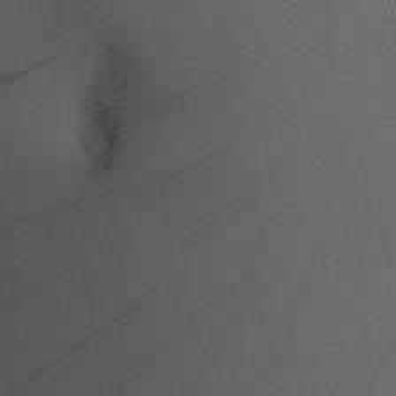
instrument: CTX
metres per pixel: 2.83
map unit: Htu
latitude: -4.6329
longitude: 174.3306
